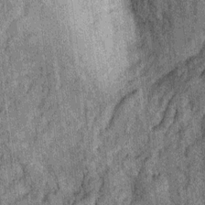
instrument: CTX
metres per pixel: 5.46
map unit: Ht
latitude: 8.0822
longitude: -37.8394
